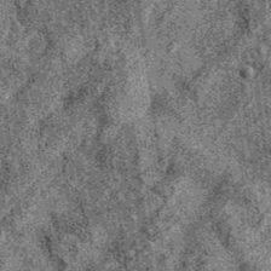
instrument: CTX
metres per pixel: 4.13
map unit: eAb
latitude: 36.6868
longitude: 107.9556
